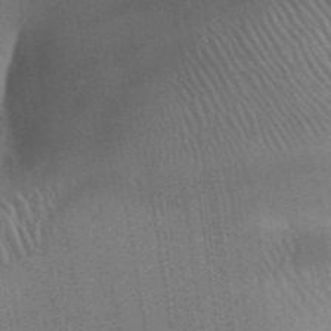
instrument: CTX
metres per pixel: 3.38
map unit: Aa
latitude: 32.4979
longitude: -142.3656
